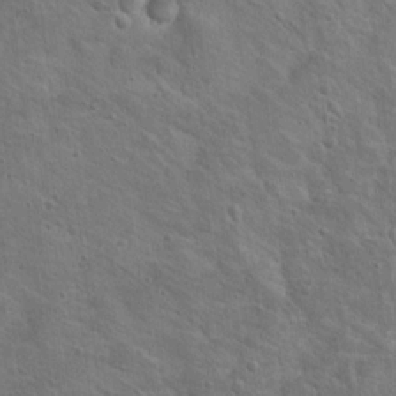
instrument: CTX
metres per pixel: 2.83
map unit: Hto
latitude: 15.8206
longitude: -37.6883
